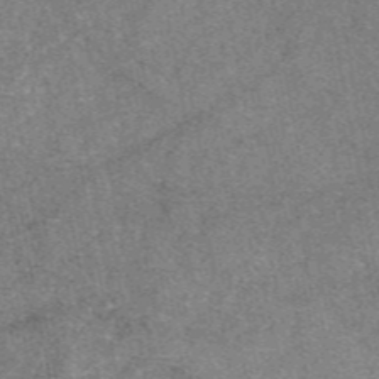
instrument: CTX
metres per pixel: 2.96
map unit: eAb
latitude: 47.4616
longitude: 106.8219
